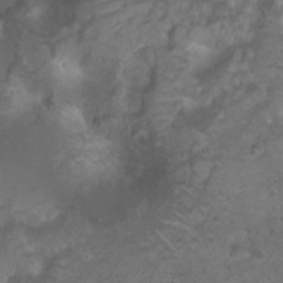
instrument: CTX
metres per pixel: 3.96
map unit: Ht
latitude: 4.0633
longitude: -19.7449
